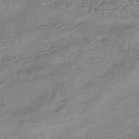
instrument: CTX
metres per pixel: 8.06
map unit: HNhu
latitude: -40.9164
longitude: 95.1242
